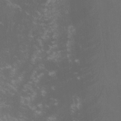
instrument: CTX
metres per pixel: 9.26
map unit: lHvf
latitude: -14.0661
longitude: -102.4223
